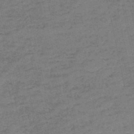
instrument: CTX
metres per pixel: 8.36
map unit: eHh
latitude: -54.4062
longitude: -89.8962
